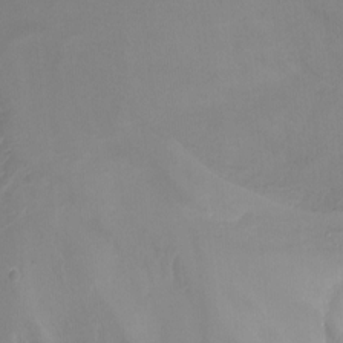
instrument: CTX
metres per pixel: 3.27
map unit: Nhu
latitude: -11.5399
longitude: -34.8002
